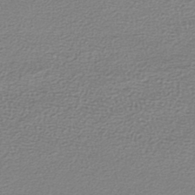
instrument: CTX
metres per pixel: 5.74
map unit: lHb
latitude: -42.2550
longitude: 70.0472
